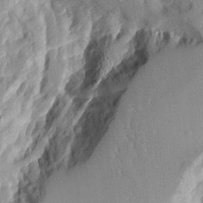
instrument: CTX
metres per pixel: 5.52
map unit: Aa
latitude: 10.4790
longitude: -126.8191
